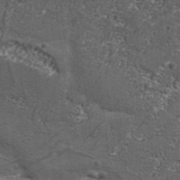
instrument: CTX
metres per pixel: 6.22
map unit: Aa
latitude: 33.9339
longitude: -135.7260
